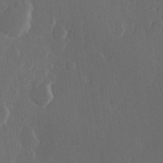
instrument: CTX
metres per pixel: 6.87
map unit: Hve
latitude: 22.5357
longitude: 146.8597
